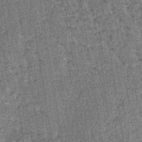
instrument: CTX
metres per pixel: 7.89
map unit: lHb
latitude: -38.6329
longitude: 64.4818
